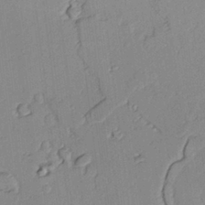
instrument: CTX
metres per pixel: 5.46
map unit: lAvf
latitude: 25.1403
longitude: -110.3279
